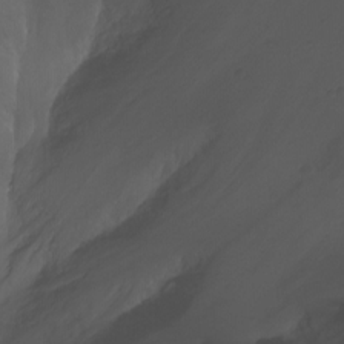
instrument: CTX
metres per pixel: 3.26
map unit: Nhu
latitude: -6.6707
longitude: -76.4601
